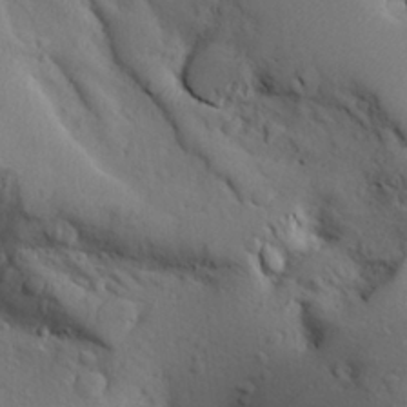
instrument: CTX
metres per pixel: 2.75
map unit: Aa
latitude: 25.1781
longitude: -148.1200
